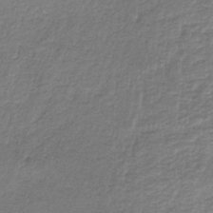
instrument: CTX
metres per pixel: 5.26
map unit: HNb
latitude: -34.3306
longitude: 62.0283
